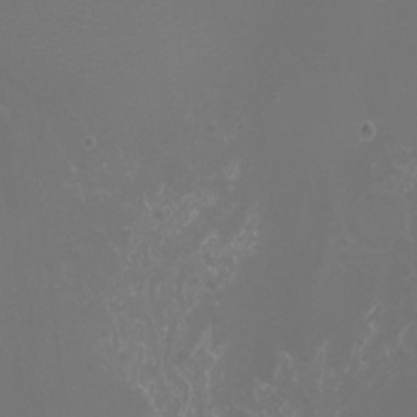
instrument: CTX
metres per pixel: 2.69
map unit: Nhu
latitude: -7.8233
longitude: -84.4034
